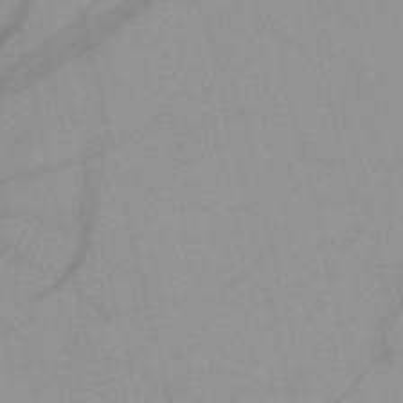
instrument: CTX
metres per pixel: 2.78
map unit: HNb
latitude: -45.9556
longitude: -41.6127
